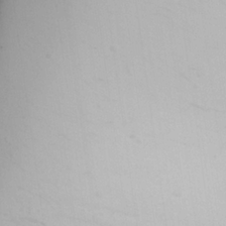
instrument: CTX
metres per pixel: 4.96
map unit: Aa
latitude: 25.1214
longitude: -131.2537
